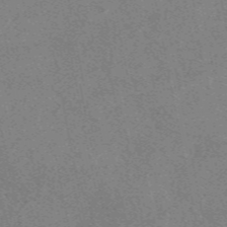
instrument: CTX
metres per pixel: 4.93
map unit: eAb
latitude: 48.7624
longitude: 109.5588
